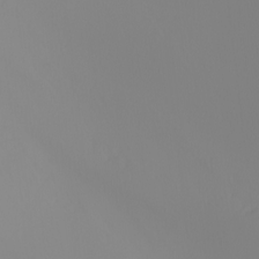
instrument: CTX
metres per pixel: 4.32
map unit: Nhu
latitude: -4.4440
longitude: -93.2915
